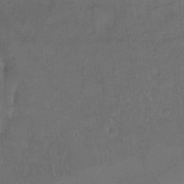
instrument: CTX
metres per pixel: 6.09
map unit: Ht
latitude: 1.1214
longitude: -32.4979
